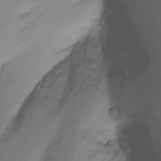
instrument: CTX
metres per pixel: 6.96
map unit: Nhu
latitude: -3.8044
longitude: -74.4223
